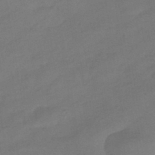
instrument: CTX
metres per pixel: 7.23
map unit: eHb
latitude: -41.2376
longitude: 84.6329
